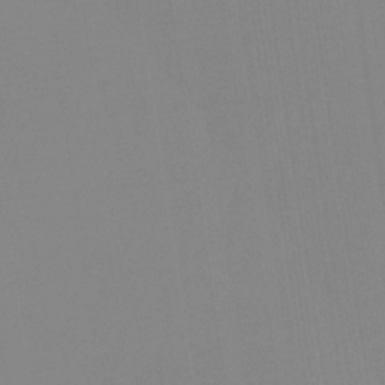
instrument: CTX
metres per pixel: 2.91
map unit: HNb
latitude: -33.8989
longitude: 53.4454
